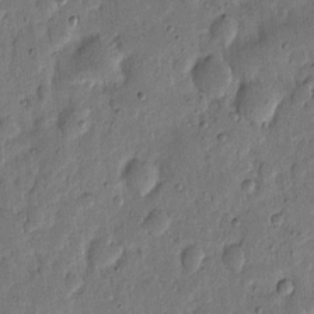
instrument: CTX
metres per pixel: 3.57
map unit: eHh
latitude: 5.8772
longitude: -71.1970
